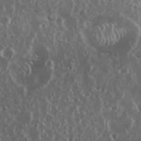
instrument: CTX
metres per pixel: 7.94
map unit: eHh
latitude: 35.0458
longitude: -58.5168
